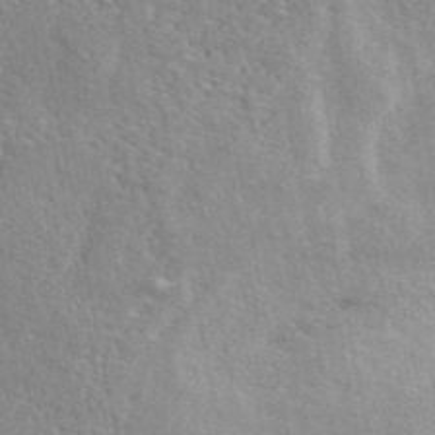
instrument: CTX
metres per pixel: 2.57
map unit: ANa
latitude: 49.0458
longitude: -75.6127
